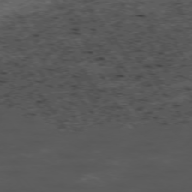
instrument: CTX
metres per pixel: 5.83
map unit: Hpe
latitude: -75.6911
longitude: -19.3292
